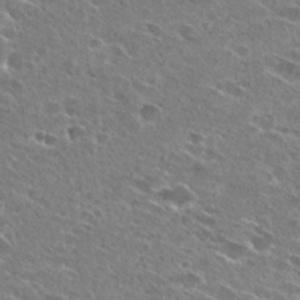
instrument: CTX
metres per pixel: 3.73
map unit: Hto
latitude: 26.8002
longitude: -44.0255
